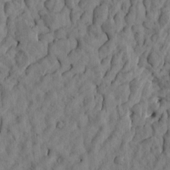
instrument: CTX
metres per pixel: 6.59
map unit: eHh
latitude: -1.2376
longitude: 17.0676
